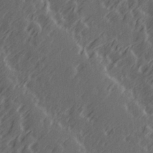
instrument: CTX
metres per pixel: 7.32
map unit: Hve
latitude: 26.5357
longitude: 146.2172
